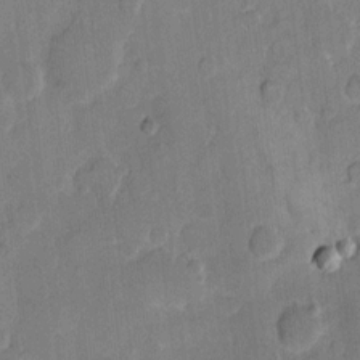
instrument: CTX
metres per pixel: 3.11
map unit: eHh
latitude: 10.1578
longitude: -64.6113
